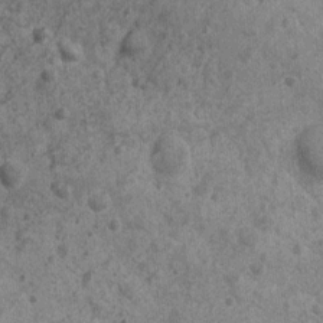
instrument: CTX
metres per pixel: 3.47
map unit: Nhu
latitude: 6.7246
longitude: -20.0822
